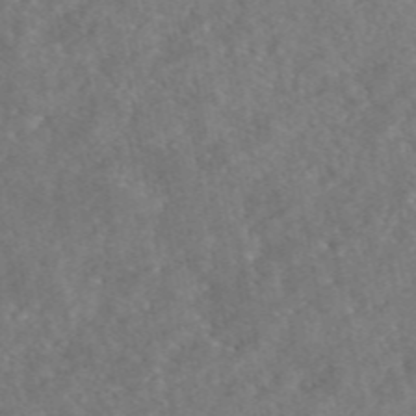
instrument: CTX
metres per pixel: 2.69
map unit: eAb
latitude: 47.1215
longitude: 127.5588
